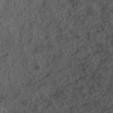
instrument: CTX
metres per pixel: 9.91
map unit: ANa
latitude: 39.7072
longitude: 18.2362
